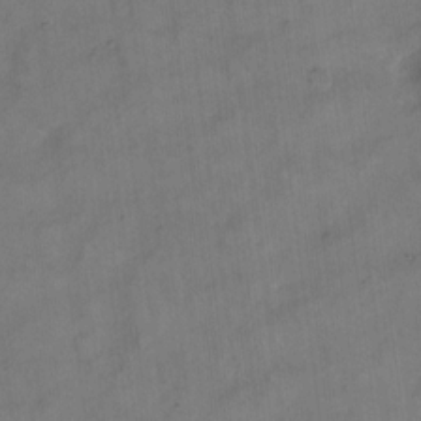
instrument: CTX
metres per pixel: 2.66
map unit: eHh
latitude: 13.1592
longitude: -65.9528
